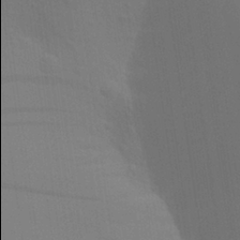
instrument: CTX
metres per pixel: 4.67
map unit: Aa
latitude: 27.1970
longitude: -145.9906
